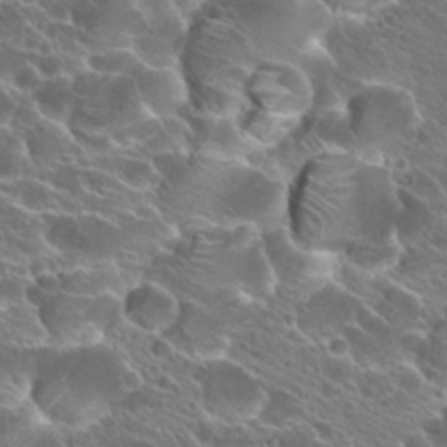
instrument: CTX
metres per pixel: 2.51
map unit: Hto
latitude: 23.3671
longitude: -37.7828
